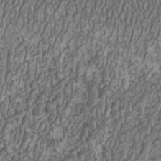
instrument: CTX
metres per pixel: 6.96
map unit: HNhu
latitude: 0.9324
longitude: 0.3873
